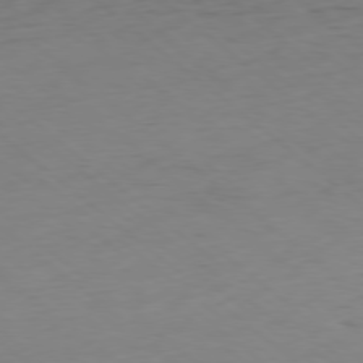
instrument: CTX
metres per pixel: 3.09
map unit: Hpe
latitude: -78.5762
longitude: 16.1606
